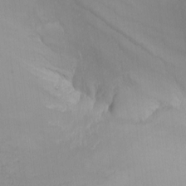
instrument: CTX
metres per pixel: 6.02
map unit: Nhu
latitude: -5.8800
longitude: -93.6316
